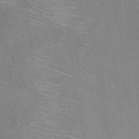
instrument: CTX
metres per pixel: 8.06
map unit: Nhu
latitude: 13.1403
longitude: -36.0822
